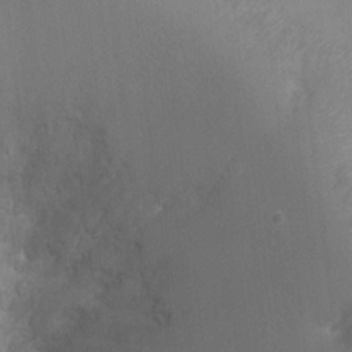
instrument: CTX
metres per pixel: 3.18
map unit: Ht
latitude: -7.6722
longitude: -24.3089
